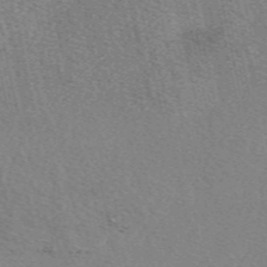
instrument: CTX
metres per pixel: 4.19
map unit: eAb
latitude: 50.1200
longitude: 107.5588
